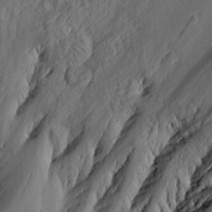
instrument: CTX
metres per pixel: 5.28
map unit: Aa
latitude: 18.8947
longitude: -143.1214
